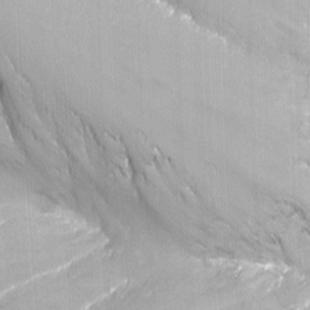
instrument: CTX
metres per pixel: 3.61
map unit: Nhu
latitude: -9.4076
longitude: -77.7071
